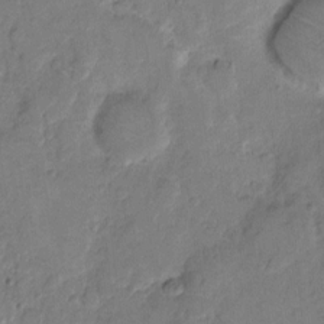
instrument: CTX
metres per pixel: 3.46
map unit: eHh
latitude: 9.8206
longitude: -64.2522
